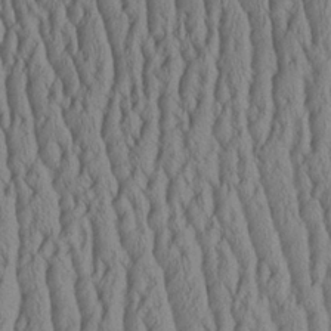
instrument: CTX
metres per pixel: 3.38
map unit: Aa
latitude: 25.8583
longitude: -136.0444
